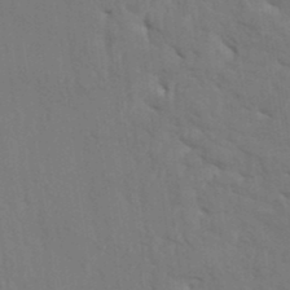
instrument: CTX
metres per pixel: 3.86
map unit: HNhu
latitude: 3.6127
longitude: -7.9528
